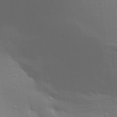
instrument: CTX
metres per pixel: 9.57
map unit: Aa
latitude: 31.1026
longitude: -133.4426
